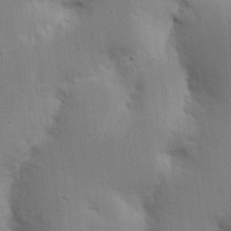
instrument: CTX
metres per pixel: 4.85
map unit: Nhu
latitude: 16.5924
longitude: -74.8380
